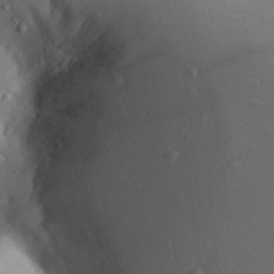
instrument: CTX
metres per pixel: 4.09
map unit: Aa
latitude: 25.1781
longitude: -136.6491
